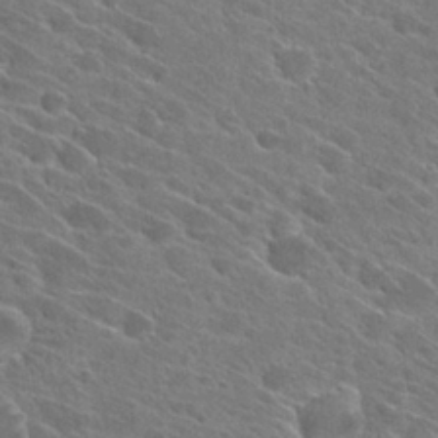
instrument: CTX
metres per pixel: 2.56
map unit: Hto
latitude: 27.1970
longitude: -42.5924
